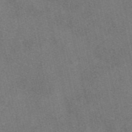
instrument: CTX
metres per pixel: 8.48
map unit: eAb
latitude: 46.9703
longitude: 119.2565
